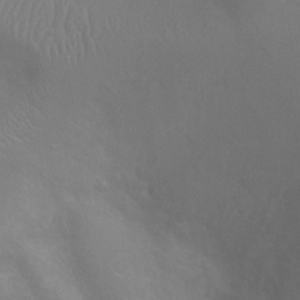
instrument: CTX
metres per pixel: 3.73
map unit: Ht
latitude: -3.5399
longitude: -18.1389
